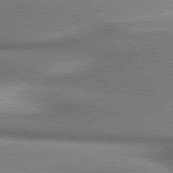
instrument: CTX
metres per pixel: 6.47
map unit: lApd
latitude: 79.8206
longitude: 179.8611
